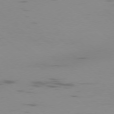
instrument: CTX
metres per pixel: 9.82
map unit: Ap
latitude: -77.6155
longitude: -67.2914
